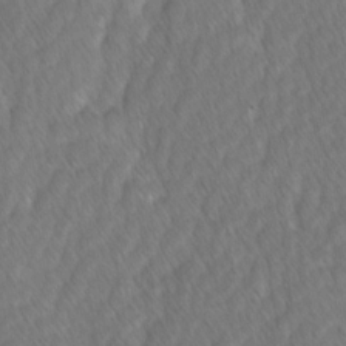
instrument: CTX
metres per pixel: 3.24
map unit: Ave
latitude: -1.1809
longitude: -113.2915
